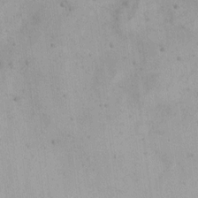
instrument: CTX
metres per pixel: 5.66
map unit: eHh
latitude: 10.4412
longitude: -69.4049
